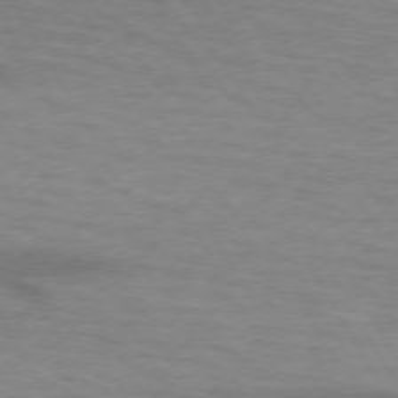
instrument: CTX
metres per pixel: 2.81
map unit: lApd
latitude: 73.3482
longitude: -55.7638
